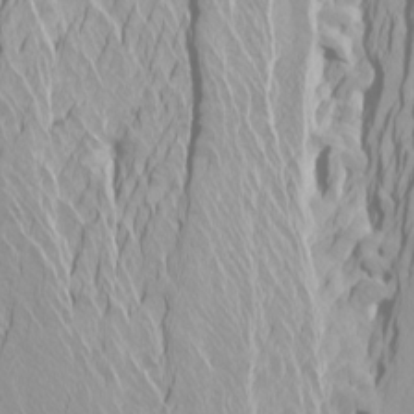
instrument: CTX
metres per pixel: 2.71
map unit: Htu
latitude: -4.5384
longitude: -72.3846
